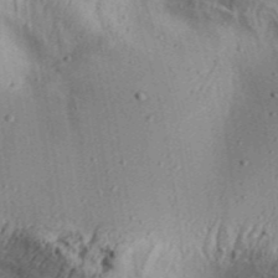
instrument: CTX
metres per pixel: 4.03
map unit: Aa
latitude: 30.6113
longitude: -136.8569
